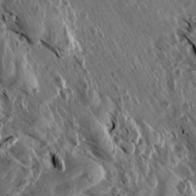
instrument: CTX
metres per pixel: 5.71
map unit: Aa
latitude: 13.6316
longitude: -143.6127
